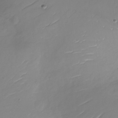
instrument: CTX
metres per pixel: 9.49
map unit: Nhu
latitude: -28.0661
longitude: -78.0822
